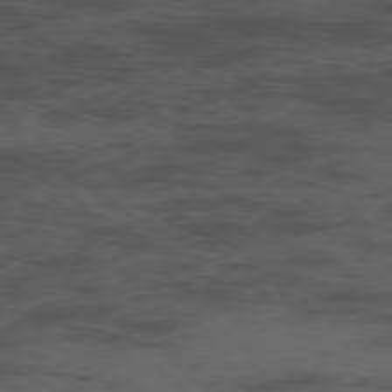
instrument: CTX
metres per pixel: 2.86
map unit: Ap
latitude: -76.6896
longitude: -66.4412
